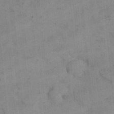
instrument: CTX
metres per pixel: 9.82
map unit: eHh
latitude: 24.6679
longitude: -65.1781
